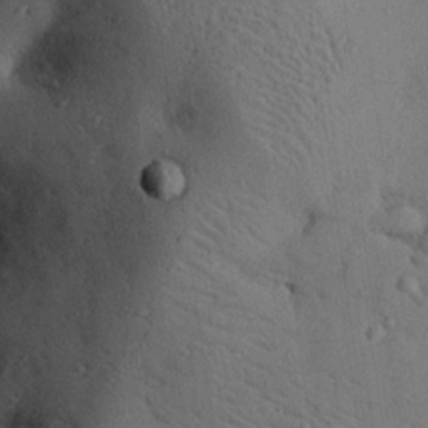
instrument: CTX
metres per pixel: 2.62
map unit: eHh
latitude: 25.6882
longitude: -76.7057
